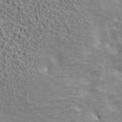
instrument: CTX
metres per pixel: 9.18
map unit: ANa
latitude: 41.9339
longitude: 29.3132
